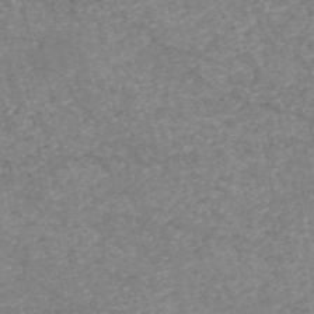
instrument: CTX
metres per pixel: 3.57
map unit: HNb
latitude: -54.2929
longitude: -38.7057
